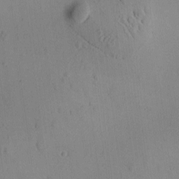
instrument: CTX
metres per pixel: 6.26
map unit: Ave
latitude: -9.5966
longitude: -122.0444
